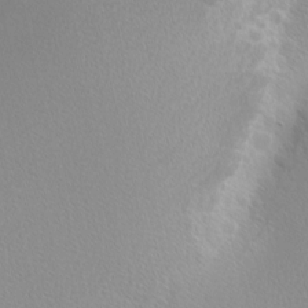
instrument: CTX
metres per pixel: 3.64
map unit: Nhu
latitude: 2.2711
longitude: -77.1025
